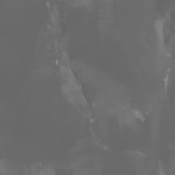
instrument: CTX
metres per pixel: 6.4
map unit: Aa
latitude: -5.8989
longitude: -72.2145
